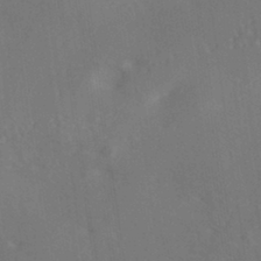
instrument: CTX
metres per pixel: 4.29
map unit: ANa
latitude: -39.6155
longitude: 96.2362
